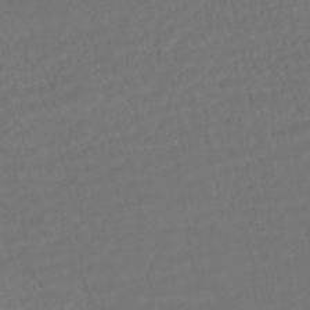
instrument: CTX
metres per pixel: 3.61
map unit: HNhu
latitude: -45.6344
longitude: 103.1998
